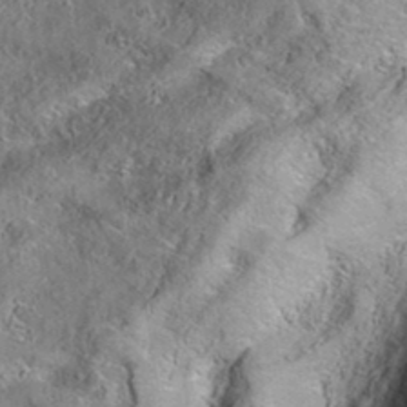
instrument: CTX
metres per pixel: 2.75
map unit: eAb
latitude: 35.2537
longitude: 108.8408
